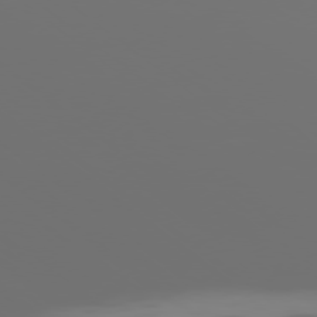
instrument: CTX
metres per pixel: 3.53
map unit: Ap
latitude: -79.2942
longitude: -60.8947
